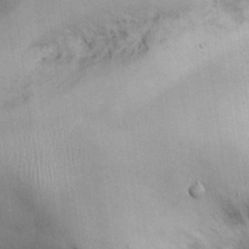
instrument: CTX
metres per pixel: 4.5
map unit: Nhu
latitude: 26.3467
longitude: -69.4049
